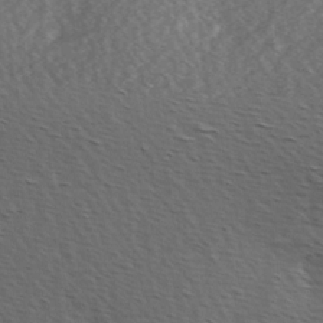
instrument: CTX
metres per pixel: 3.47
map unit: Hve
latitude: 2.8569
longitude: -123.6694
